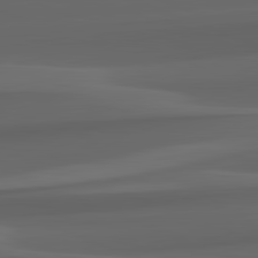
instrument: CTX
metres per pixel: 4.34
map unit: lApd
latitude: 82.3278
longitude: 143.6910
